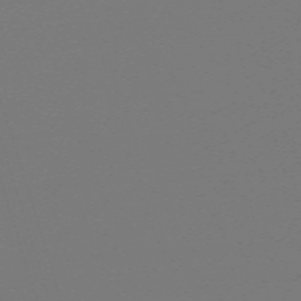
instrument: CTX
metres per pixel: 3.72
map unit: eHh
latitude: -63.3509
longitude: 52.7463
